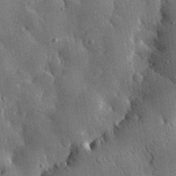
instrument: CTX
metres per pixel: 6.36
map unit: eHh
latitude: 30.8002
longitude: -79.7639
